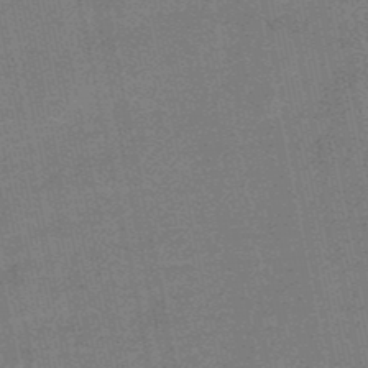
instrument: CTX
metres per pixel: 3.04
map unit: lHb
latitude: -49.0487
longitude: 79.3698
